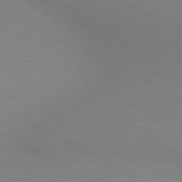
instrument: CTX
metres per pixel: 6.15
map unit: lApd
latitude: 80.2900
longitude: 127.6532
